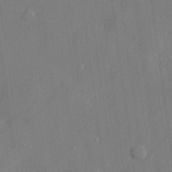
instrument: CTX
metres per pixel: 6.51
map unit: lHvf
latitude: 24.5167
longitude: 142.8785
